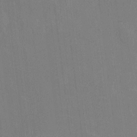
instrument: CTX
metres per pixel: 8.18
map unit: HNhu
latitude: 0.4979
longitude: -5.3859
